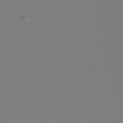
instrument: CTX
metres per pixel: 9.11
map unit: Nve
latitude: -56.6140
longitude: 61.9745
